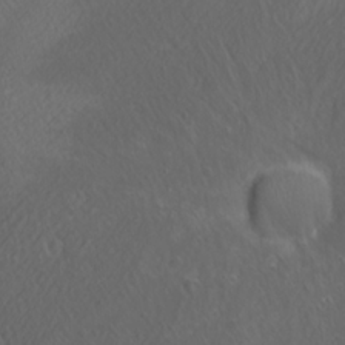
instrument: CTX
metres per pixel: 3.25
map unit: Ave
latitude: 21.9150
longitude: -136.9514
